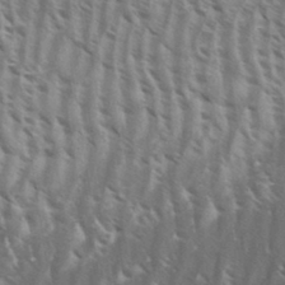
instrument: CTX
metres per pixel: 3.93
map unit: eHh
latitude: 33.5749
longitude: -140.6112
